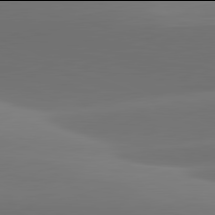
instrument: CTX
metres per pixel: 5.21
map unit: lApd
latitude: 81.9906
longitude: -163.3293
